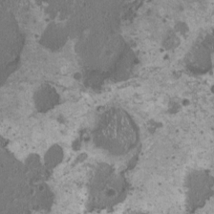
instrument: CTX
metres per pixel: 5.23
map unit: HNhu
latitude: 0.2144
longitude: 1.2754
